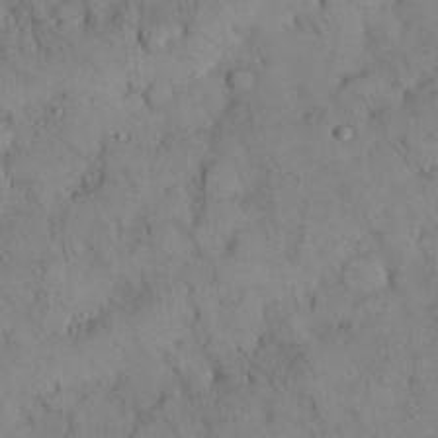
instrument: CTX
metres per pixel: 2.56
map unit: Nhu
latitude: 28.7057
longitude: -72.4601
